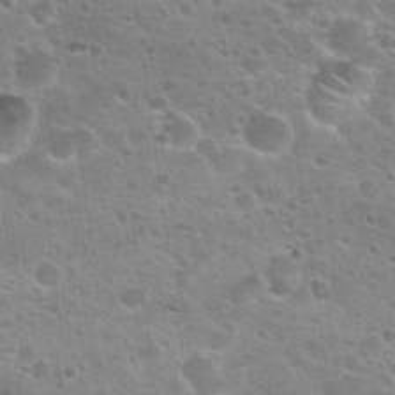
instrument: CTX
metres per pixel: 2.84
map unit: Nhu
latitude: 25.4615
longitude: -50.9513
